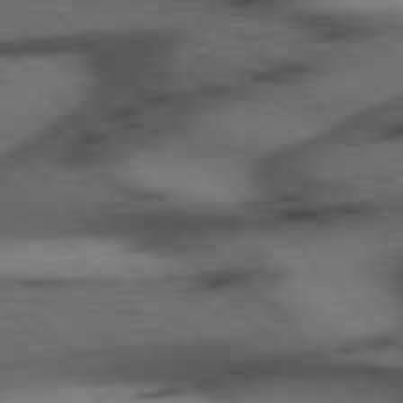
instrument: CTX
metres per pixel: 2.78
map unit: Hpe
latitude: 77.1403
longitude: -154.6679
